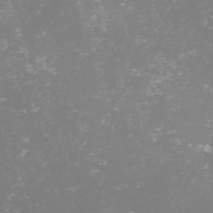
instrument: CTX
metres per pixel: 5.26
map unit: lHvf
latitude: -14.7275
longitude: -98.4412
